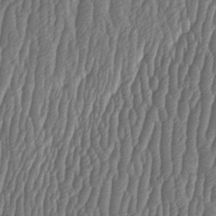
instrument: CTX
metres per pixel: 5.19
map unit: HNhu
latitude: -1.3699
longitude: 13.4266
